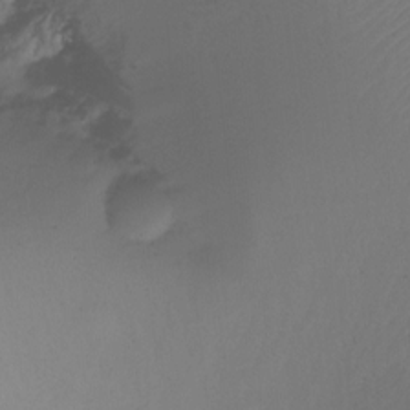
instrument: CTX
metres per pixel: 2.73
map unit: Ht
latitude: -15.4644
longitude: -49.3293
